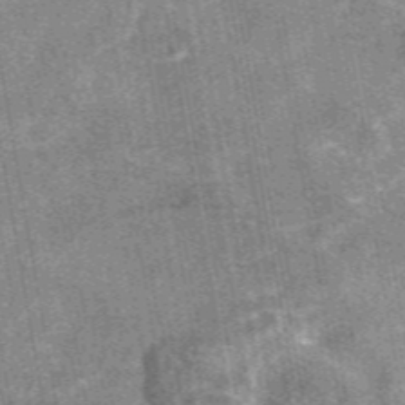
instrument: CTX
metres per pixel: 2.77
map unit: eAb
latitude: 47.5560
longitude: 122.5385
